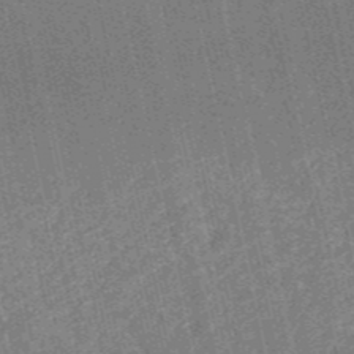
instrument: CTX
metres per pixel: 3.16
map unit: HNb
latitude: -52.9730
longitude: -38.3089
